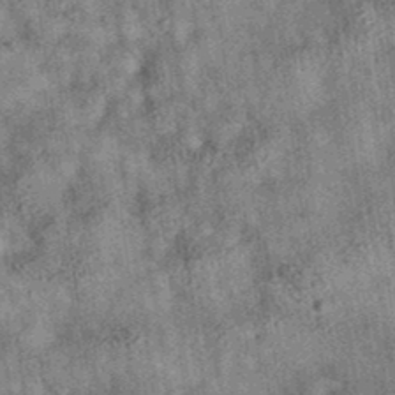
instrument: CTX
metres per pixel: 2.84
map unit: eAb
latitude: 35.9906
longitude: 115.1431
